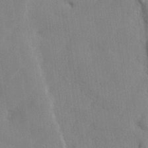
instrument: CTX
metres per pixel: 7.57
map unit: lHvf
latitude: 24.3845
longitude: 143.3887
